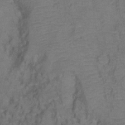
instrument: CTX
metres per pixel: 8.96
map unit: Ht
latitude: 0.6868
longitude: -33.1025
